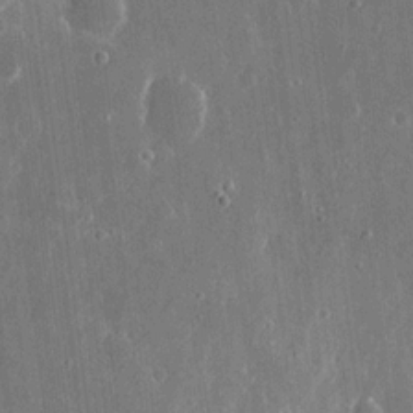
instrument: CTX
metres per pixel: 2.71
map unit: eHh
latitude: 16.0255
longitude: -71.2348
